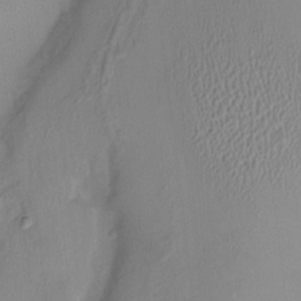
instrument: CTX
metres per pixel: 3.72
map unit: HNhu
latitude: 4.1200
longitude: 5.8611
